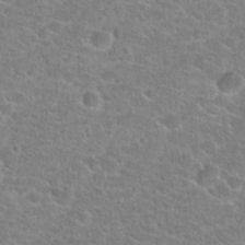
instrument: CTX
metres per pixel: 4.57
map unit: Hto
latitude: 25.2159
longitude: -48.5168
